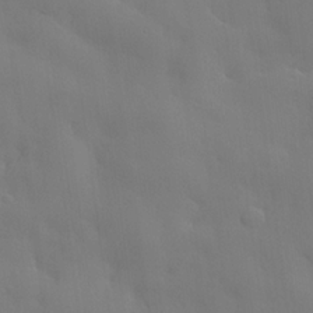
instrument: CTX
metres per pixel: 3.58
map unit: lHvf
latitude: 21.8584
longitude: 145.7667
